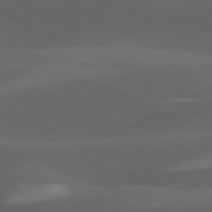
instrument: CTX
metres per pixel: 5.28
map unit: lApd
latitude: 81.8205
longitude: 126.4818
